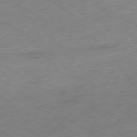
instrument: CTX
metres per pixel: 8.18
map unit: Ap
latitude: -78.6329
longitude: -57.7071
